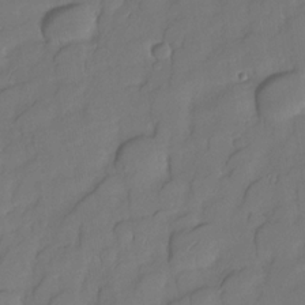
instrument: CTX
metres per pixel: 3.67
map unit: Nhe
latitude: -33.8612
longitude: -143.0081
